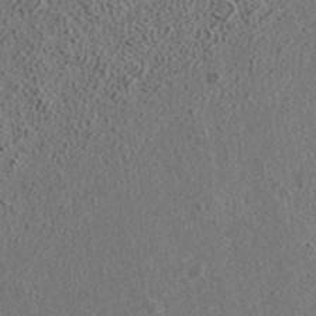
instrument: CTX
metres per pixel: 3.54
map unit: ANa
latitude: 35.8205
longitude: 14.8030
